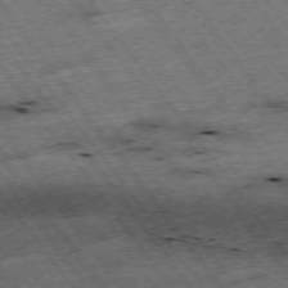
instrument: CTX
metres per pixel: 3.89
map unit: Hpe
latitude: -75.2754
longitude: -22.4790
